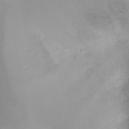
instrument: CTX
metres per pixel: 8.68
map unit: Ht
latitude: -4.2739
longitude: -28.8569
